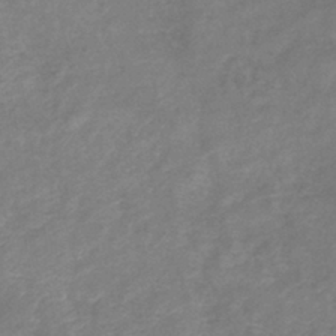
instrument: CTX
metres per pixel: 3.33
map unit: lHb
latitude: -41.3509
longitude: 78.4251
